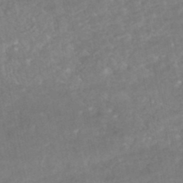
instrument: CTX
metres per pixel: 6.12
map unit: HNhu
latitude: -46.7274
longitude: 96.8786
